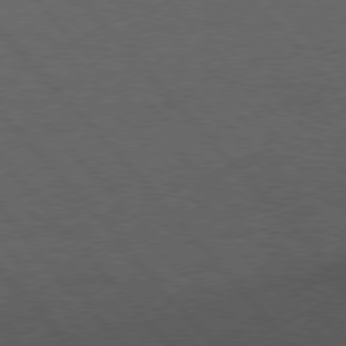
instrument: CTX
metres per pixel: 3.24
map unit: Hpe
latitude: 76.7435
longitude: -157.4237
